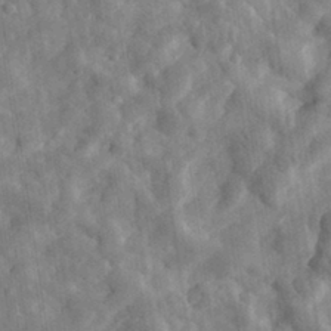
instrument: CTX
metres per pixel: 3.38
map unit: eHh
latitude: 32.5357
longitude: -78.1389
